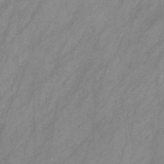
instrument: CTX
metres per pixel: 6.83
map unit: HNb
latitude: -31.3887
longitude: 63.5588
